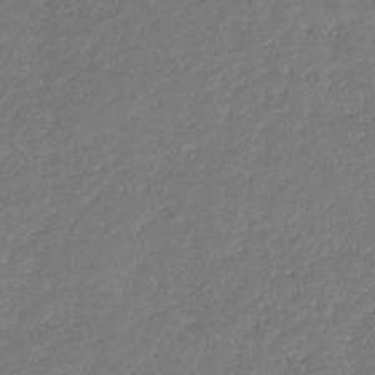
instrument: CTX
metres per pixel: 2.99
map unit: eHb
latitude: -31.3320
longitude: 73.0486
